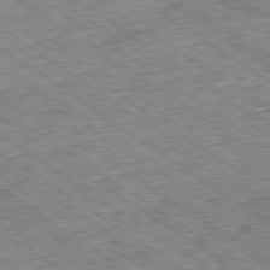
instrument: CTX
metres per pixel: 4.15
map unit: Ap
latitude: -79.3320
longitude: -51.5749
